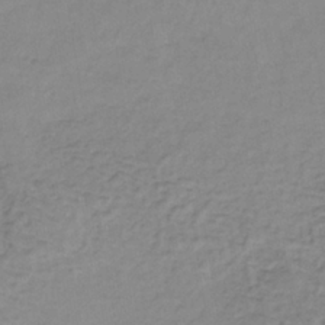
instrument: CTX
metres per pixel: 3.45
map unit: lHb
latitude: -37.7477
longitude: 60.6141
